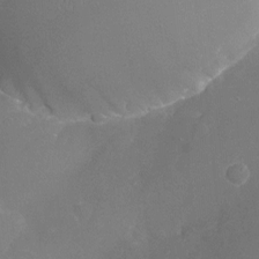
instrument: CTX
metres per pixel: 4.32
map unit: Nhu
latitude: -16.3496
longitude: -58.3278
